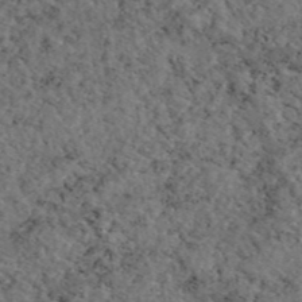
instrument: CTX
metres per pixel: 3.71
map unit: eAb
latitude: 46.2145
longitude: 113.8423
